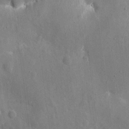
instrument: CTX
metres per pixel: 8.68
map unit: eHh
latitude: 10.7624
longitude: -69.7450
